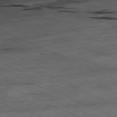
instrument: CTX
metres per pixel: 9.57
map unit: Ap
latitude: -81.2943
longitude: -90.9325
